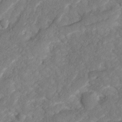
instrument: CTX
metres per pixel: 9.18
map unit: Ave
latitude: 16.8380
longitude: -134.9513
